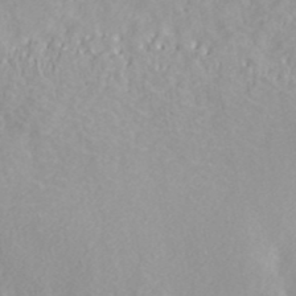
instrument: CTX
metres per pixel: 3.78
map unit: ANa
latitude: 40.0822
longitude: 23.8423
